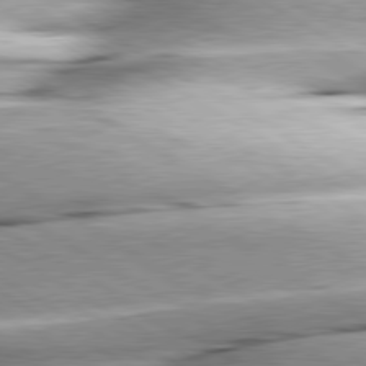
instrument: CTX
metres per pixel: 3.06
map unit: lApd
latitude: 80.0633
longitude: -156.6490
